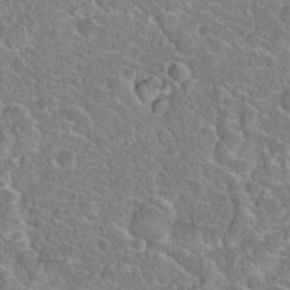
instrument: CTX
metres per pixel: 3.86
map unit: Hto
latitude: 23.1403
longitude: -45.7260
